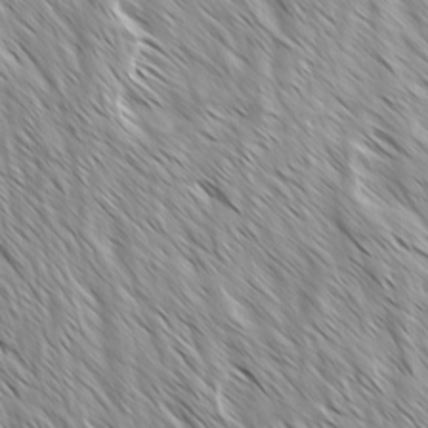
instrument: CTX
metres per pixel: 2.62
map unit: Ave
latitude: -1.5966
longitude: -112.6679
